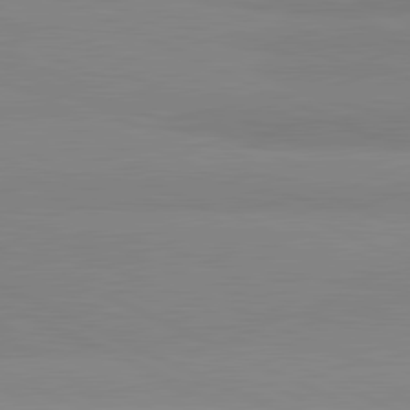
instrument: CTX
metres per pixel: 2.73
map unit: lApd
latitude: 81.9717
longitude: 179.7288
